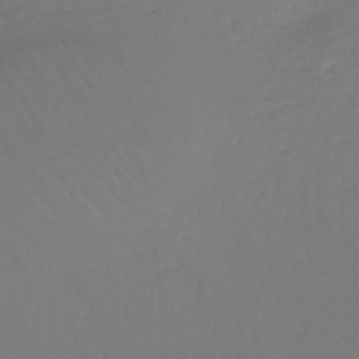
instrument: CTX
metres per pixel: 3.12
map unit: eHh
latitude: -45.1809
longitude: -29.4615
